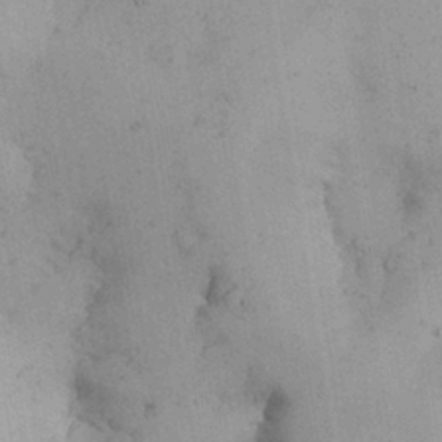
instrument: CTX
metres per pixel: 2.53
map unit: Nhu
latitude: 26.7057
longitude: -68.0822
